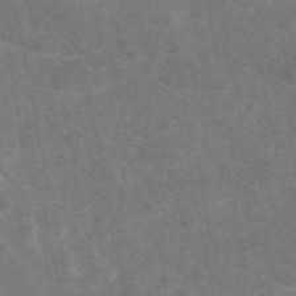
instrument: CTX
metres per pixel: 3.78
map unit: eAb
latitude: 47.5749
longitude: 115.6533
